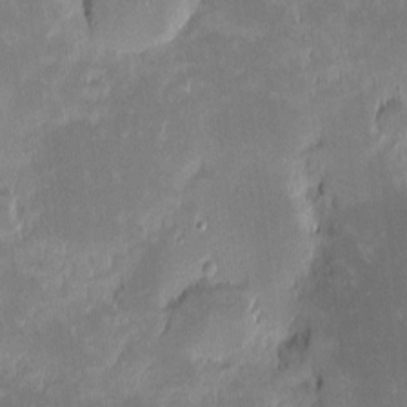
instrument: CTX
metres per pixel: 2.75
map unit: eHh
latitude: -1.8612
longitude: -84.7246
